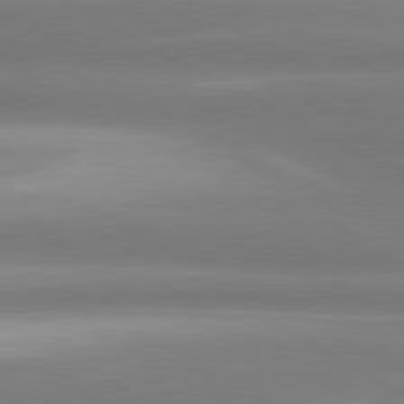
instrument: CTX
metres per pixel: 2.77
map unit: lApd
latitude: 80.4979
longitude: -135.5371
